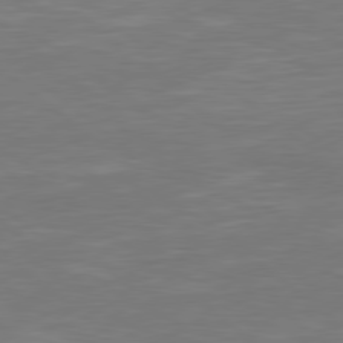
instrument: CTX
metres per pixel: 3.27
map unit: Hpe
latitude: 78.5357
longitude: -126.1578
